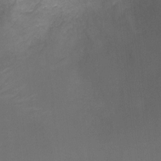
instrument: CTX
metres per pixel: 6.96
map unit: Ht
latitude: -11.4832
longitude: -27.5182
